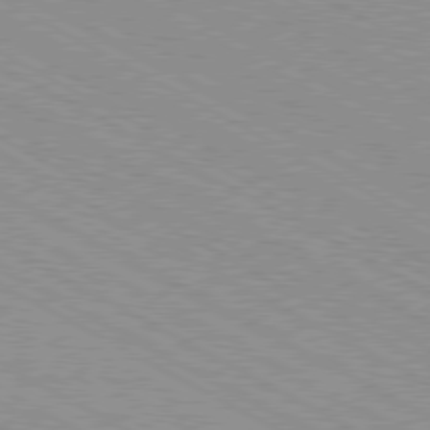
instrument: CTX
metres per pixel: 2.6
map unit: Hpe
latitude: -80.9920
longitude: 16.8030
